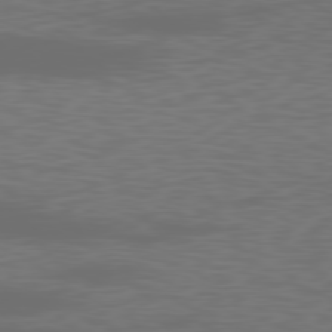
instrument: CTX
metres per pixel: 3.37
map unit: Ap
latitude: -78.8408
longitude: -69.5749
